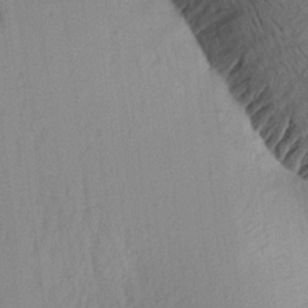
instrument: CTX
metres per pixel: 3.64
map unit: Aa
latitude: 20.0633
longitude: -146.7058
